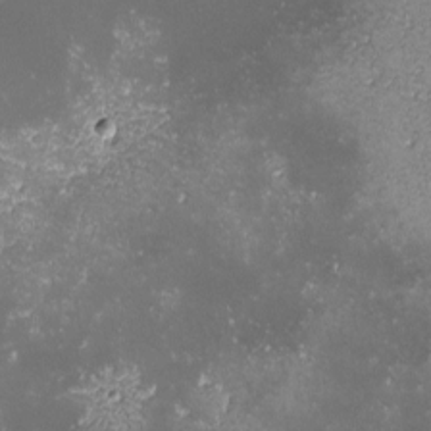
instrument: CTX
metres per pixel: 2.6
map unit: lHvf
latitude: -13.4266
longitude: -103.5560
